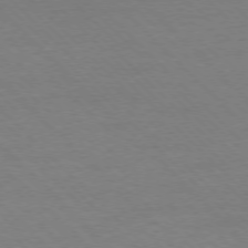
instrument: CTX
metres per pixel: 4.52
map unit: Ap
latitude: -77.2943
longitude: -86.9325
